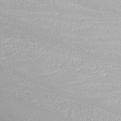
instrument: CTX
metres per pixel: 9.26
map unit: Nhu
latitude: -5.1620
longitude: -87.7260
